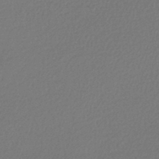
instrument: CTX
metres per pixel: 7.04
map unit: lHb
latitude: -43.9367
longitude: 72.0850
